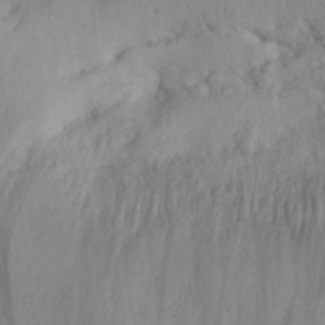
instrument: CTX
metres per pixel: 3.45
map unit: Aa
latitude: 28.5734
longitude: -133.5560
